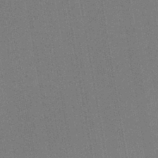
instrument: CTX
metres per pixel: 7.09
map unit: lHb
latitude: -42.7463
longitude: 62.7274
